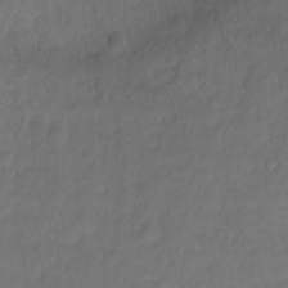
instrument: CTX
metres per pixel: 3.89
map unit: Ht
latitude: 2.1389
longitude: -34.8758
